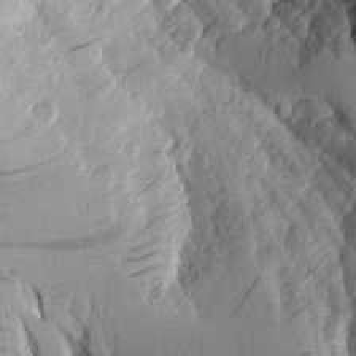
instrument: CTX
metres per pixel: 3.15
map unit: Aa
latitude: 9.8395
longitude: -127.2915
